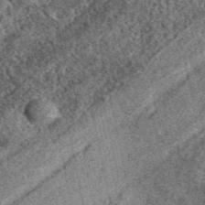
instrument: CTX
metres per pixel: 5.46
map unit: eAb
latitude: 37.4237
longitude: 110.1984
